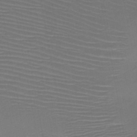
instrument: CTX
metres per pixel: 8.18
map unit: HNb
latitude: -47.8989
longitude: -42.4601
